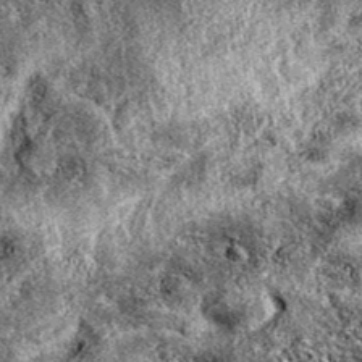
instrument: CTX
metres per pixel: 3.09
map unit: eAb
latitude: 38.8758
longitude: 111.7667
